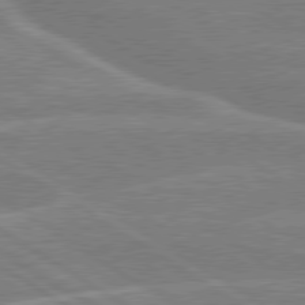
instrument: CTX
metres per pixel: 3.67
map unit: lApd
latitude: 79.5182
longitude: -131.3104
